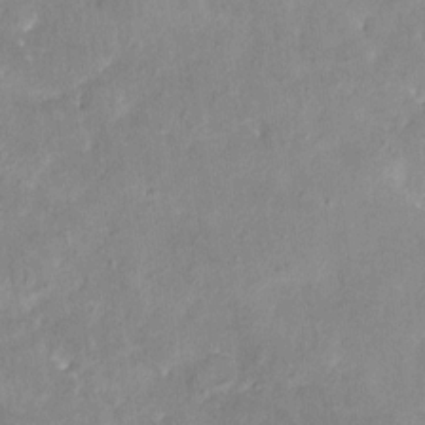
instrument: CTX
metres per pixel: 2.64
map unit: HNhu
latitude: 6.5735
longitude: 3.1242
